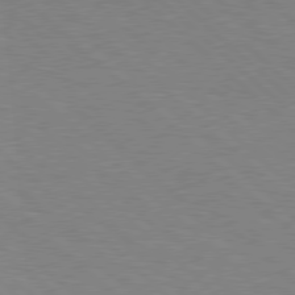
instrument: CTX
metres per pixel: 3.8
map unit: Hpe
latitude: 78.0255
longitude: -153.5560
